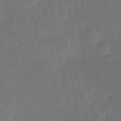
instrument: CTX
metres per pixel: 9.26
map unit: eHh
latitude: 4.5357
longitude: -69.7639
